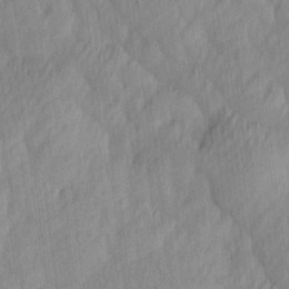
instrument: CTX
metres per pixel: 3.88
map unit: Ave
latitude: 12.8380
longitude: -106.4034
